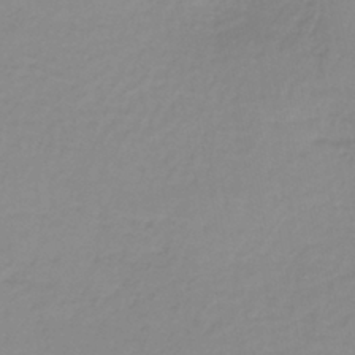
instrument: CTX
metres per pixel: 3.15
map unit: lHb
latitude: -36.6329
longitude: 61.4454
